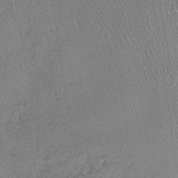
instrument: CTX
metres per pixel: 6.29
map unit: lHb
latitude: -37.6721
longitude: 68.0472
